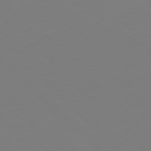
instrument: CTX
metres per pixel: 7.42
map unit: Hpe
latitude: 77.4804
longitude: -167.7449
